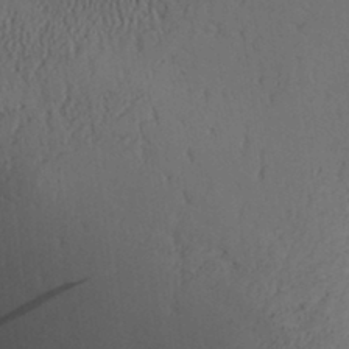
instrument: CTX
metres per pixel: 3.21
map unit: Aa
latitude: 30.0444
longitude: -140.4978
